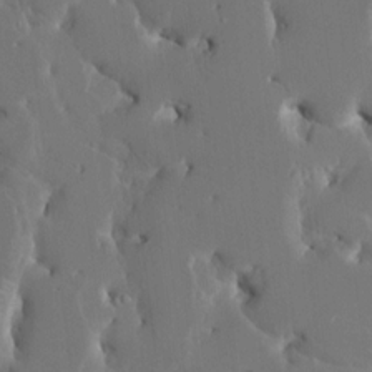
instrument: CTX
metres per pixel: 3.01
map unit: HNhu
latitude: 5.3671
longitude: -5.5371
